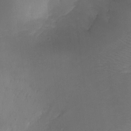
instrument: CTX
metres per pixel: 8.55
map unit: Ht
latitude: -12.9164
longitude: -44.4412
